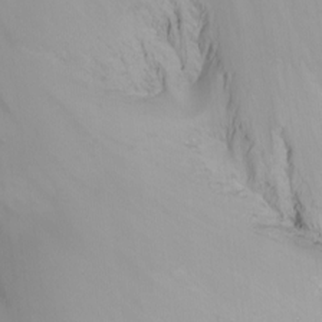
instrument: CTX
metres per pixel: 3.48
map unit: Nhu
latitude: -13.0675
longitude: -64.2145
